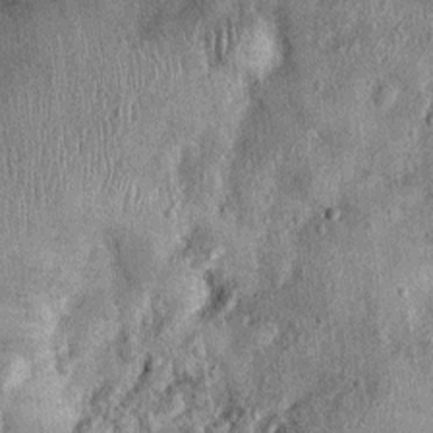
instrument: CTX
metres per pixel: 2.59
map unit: Nhu
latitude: 0.3089
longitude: -16.3089
